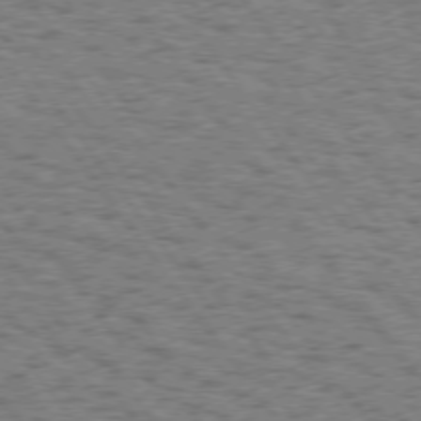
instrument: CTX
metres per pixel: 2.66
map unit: Hpe
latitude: 74.3467
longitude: -134.9891
